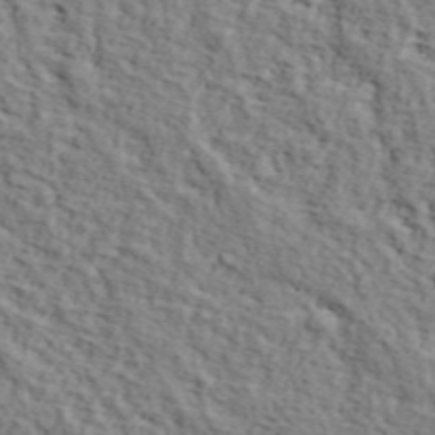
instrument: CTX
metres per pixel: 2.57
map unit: lHvf
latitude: 38.2333
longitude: -86.9325
